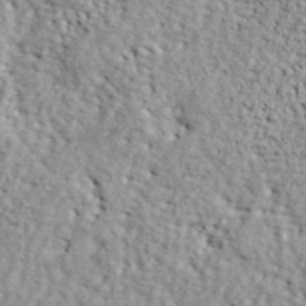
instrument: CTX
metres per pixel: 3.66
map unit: ANa
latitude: 42.2901
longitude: -86.9702
